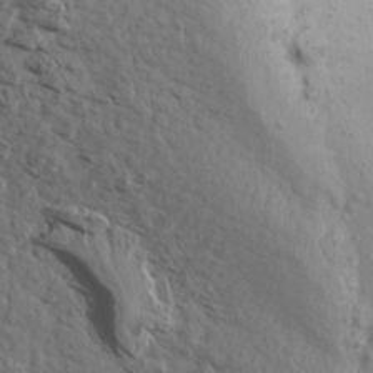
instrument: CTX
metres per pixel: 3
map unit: Aa
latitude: 14.5546
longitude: -143.0836
